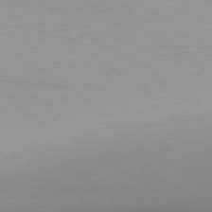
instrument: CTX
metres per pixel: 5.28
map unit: Ap
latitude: -79.3509
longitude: -66.4034
